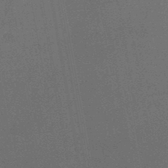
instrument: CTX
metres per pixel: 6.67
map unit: HNb
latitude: -47.2565
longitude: -39.9717
